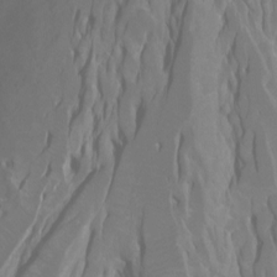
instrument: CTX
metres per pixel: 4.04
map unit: Ht
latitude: -6.9730
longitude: -27.6883
